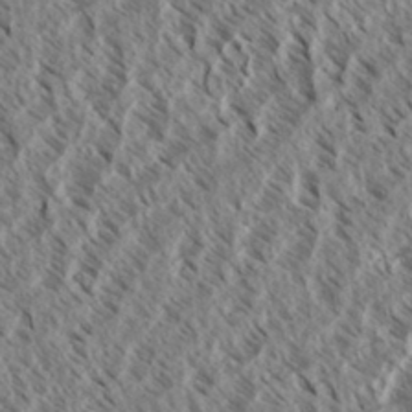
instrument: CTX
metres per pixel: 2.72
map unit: eHh
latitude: 34.5545
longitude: -139.5560
